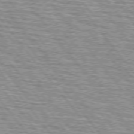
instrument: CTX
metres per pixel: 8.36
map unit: lApd
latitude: 74.7057
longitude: -76.4790
